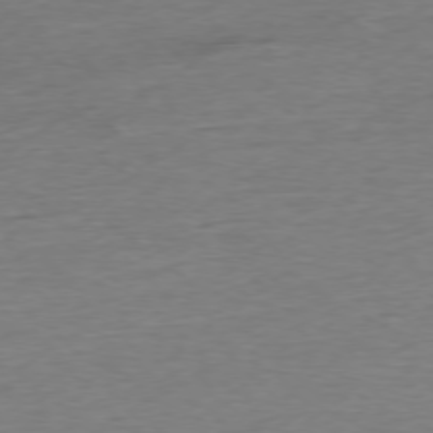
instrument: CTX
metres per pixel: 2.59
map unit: Ap
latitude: -77.1053
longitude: -97.6694
